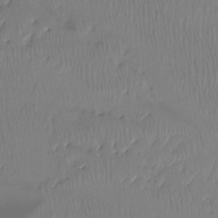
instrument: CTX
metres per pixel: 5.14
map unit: Htu
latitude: -15.1431
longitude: -46.5924
